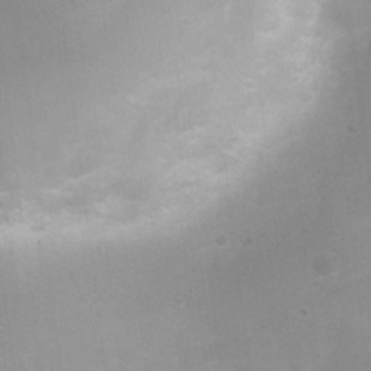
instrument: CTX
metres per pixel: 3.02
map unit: Ht
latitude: 4.8569
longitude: -21.7260
